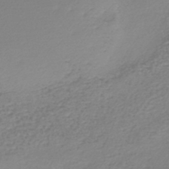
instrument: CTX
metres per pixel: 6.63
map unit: lHb
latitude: -46.1417
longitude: 61.4832
